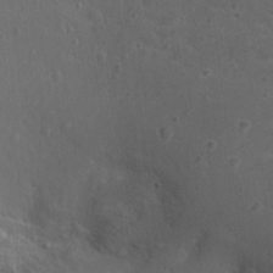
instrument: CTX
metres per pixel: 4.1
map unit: Nhu
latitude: 18.3278
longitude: -29.4804
